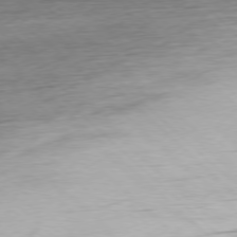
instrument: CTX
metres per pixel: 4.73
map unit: Ap
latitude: -78.1983
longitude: -71.9906
